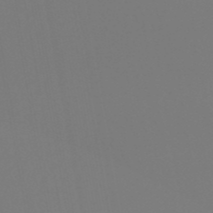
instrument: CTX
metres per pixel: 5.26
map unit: eHb
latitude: -50.6518
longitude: 74.4818
